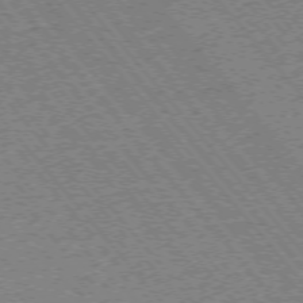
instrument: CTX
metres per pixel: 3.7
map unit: Ap
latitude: -75.2565
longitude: -86.4979
